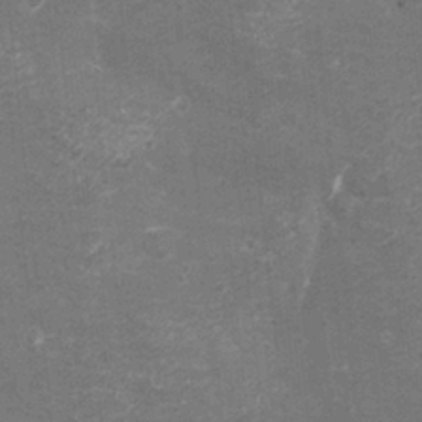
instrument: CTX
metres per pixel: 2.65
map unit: eHh
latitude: -3.6721
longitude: -75.5182
